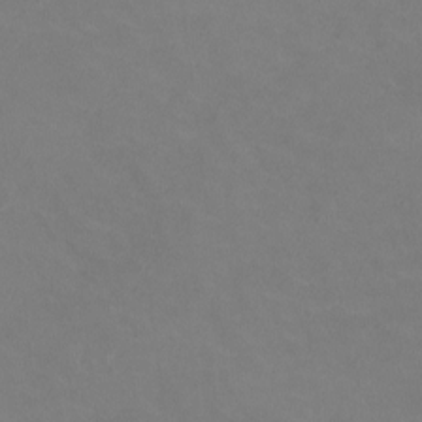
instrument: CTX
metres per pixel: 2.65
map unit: HNhu
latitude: -1.1243
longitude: -2.7246
